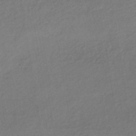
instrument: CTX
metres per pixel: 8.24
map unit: lHb
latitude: -37.8800
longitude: 70.9353
